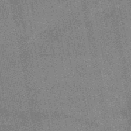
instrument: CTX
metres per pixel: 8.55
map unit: HNb
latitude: -52.1227
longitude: -42.5924
